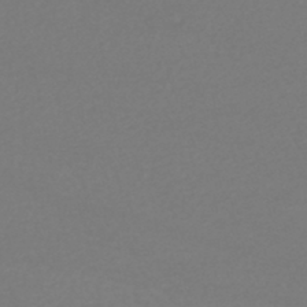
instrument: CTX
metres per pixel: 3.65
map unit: HNhu
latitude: -48.0661
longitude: 103.4643
